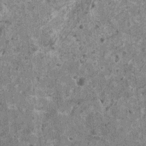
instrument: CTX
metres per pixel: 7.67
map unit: HNhu
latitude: 1.2159
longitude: 5.0486
